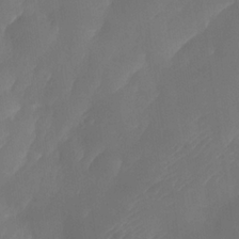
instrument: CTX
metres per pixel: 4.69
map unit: Nhe
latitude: -33.9178
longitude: -144.9325
